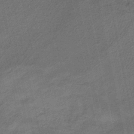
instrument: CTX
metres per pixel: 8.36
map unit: eHb
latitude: -33.2565
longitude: 74.2551
